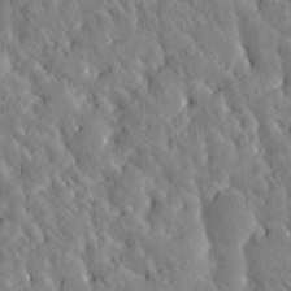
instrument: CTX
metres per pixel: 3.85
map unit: Htu
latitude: -4.6518
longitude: 173.2754
